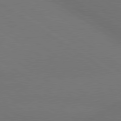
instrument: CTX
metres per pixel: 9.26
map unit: lApd
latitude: 79.8017
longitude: -151.6316
